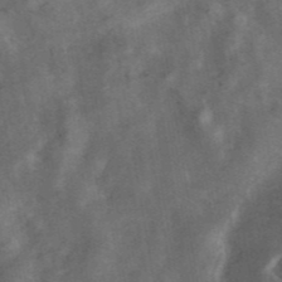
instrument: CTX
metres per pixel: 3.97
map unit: ANa
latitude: 42.8191
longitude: 16.7086
